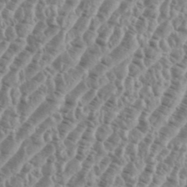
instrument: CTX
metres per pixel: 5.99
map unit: eHh
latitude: 36.7435
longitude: -135.8961
